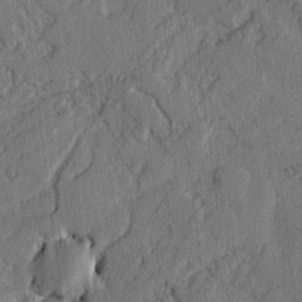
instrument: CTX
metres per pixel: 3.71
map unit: lAvf
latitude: -2.1983
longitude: -107.6316
